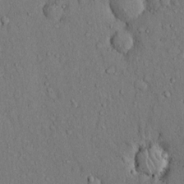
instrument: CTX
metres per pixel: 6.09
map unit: Hto
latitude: 13.4616
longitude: -58.3278
